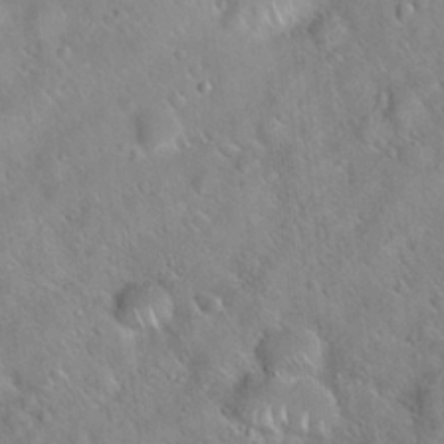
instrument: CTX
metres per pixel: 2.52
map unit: Hto
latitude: 20.3090
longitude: -53.4427
